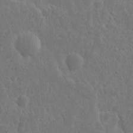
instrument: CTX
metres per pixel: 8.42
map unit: eHh
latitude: 10.7057
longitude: -72.8758
